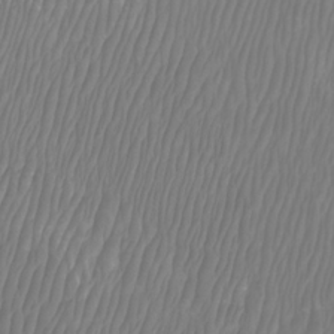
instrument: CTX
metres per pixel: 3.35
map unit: Htu
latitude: -8.5952
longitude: -74.9703
